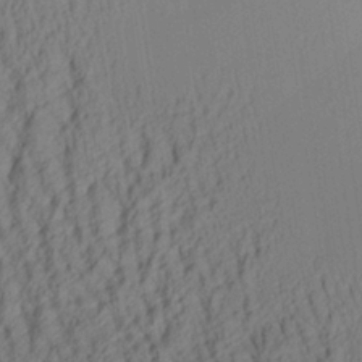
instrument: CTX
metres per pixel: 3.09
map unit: Aa
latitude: 25.9906
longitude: -136.3468
